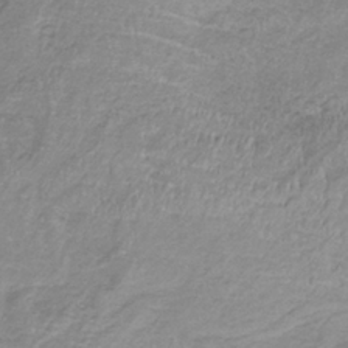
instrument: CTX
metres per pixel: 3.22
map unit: HNb
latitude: -33.2376
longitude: 60.5763
